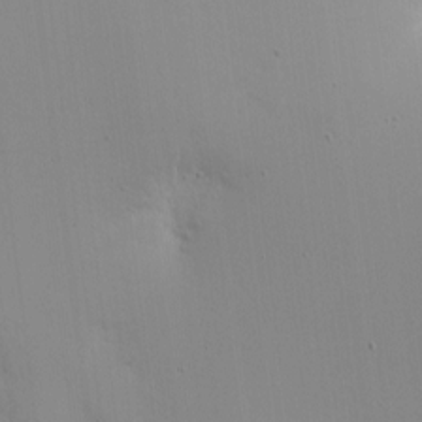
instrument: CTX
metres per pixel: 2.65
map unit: eHh
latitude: 4.2711
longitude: -69.1025
